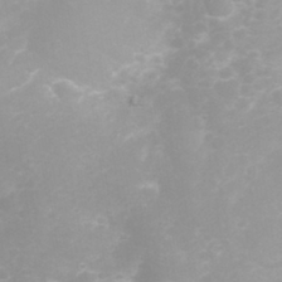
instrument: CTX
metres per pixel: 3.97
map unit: eHh
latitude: 31.7072
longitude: -62.9136
